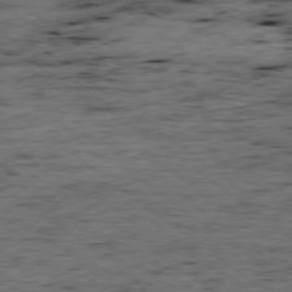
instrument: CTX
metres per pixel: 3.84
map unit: Ap
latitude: -78.8030
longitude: -90.4223
